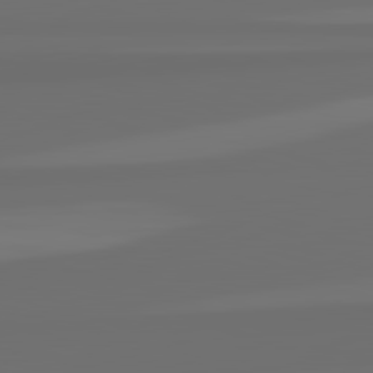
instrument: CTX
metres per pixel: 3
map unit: lApd
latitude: 82.7624
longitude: 162.7085
